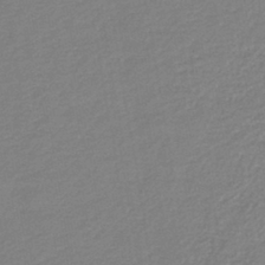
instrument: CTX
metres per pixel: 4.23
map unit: HNb
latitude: -41.0108
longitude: 51.0675
